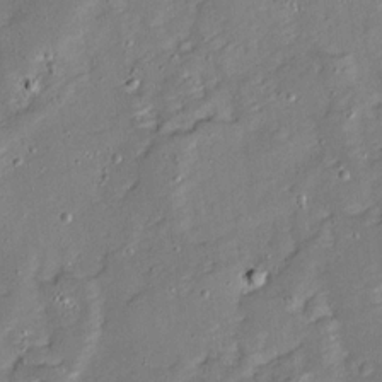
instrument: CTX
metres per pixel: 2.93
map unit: Ave
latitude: 12.8758
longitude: -134.4790
